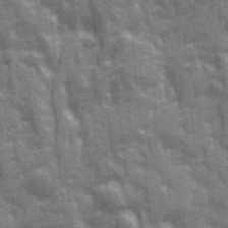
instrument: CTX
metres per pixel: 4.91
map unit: Ave
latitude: 20.4034
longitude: -133.3860
